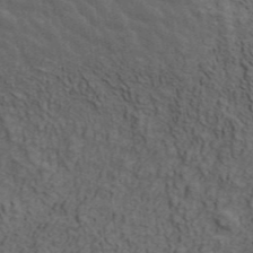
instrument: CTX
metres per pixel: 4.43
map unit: ANa
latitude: 42.5546
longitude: 29.5966
